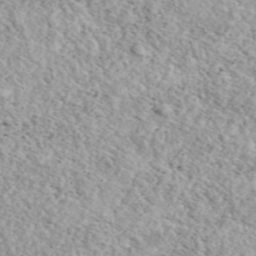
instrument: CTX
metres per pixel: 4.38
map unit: eAb
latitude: 44.0633
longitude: 113.9556
